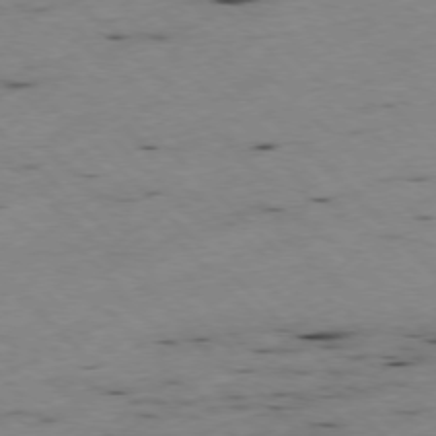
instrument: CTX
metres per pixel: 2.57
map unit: Ap
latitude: -77.1431
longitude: -61.0269
